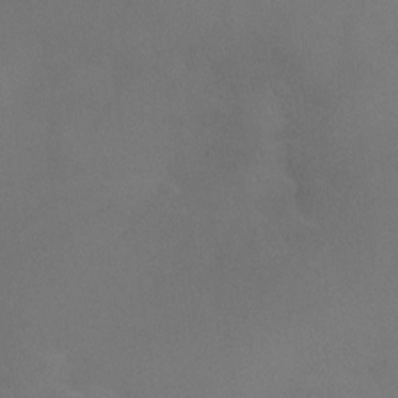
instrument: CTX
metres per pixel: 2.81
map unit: Aa
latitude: -7.4265
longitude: -78.4601
